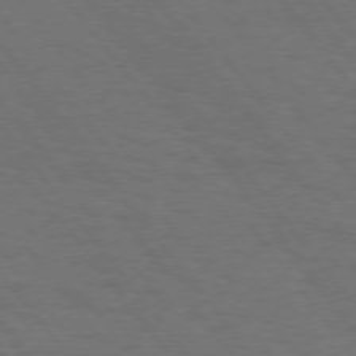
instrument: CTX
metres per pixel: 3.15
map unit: Hpe
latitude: 75.0081
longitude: -137.9150
